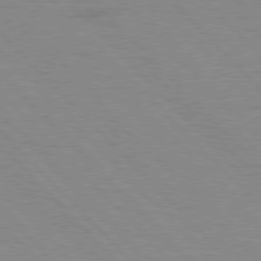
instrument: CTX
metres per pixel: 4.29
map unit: Hpe
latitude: 76.6679
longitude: -154.8002
